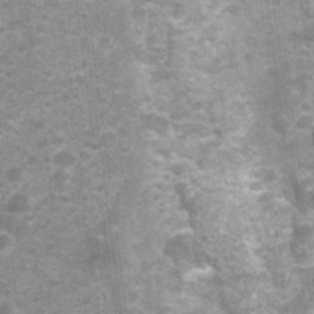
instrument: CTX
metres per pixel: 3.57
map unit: Nhu
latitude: 1.8772
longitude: -17.7071
